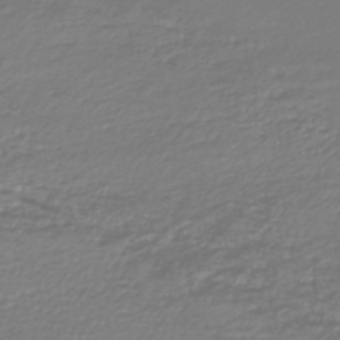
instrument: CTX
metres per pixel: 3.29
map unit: lHb
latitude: -46.7085
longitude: 62.8597
